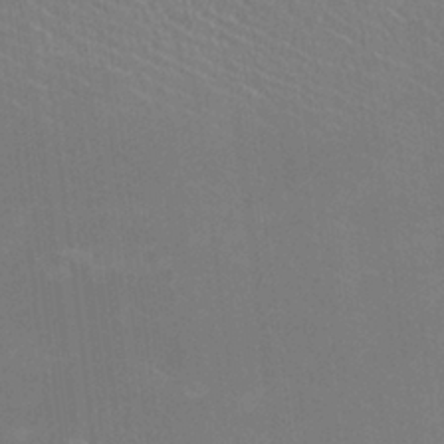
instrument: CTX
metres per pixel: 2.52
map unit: HNhu
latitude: -0.8408
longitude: -1.3670
